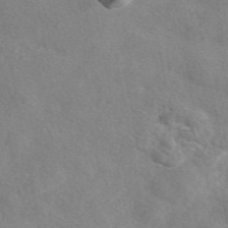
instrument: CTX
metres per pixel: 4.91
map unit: eAb
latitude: 47.8206
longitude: 123.0487
